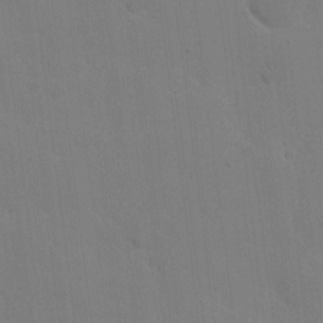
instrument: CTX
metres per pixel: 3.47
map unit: eHh
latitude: 6.7624
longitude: -65.9717
